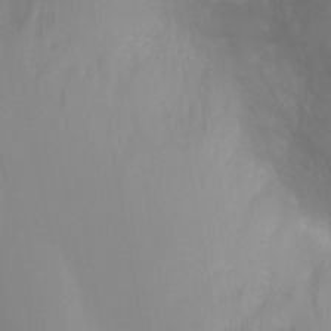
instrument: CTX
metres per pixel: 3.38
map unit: Ht
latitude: -0.7841
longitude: -20.7247
